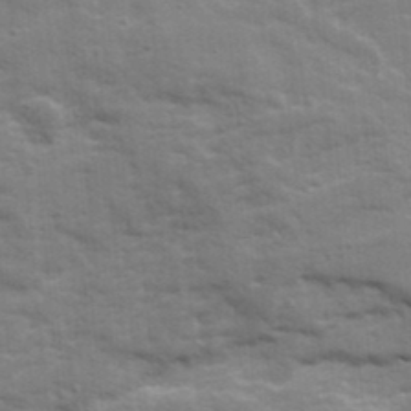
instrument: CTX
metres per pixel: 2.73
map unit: Ave
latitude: 19.0647
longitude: -129.9906
